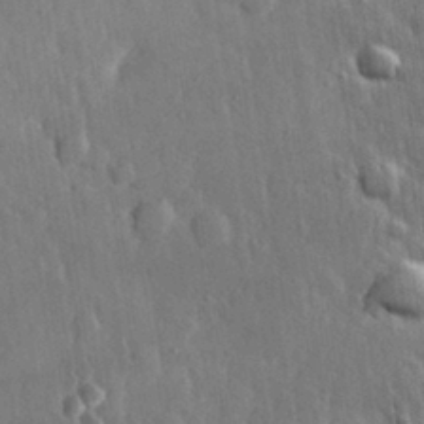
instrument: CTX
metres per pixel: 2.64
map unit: eHh
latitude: 30.9325
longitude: -79.4049
